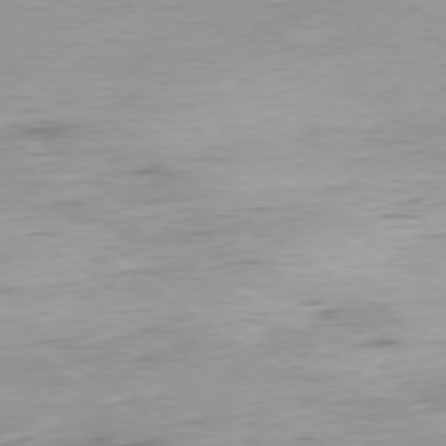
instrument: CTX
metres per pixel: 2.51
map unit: Hpe
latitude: -79.0297
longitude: 9.8422
